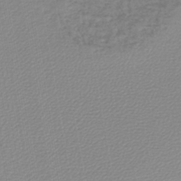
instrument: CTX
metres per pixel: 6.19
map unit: lHb
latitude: -44.8408
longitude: 65.6911
